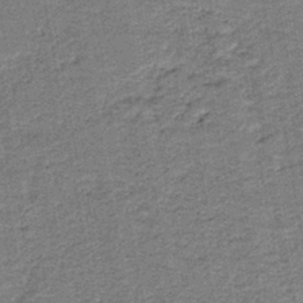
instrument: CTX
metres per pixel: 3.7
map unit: eAb
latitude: -39.3132
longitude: 52.6707
